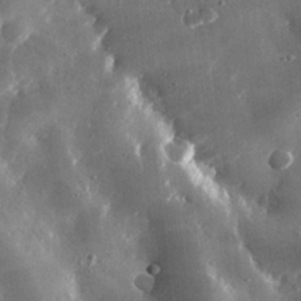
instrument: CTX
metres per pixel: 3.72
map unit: lHvf
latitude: 31.3104
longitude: -92.1200
